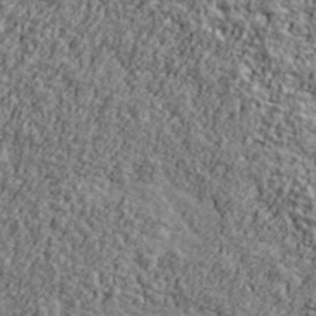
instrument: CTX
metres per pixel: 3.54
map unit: Ave
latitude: 42.4979
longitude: -111.3671
